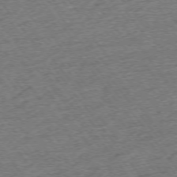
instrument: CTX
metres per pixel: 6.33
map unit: Ap
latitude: -74.8786
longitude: -88.2334
